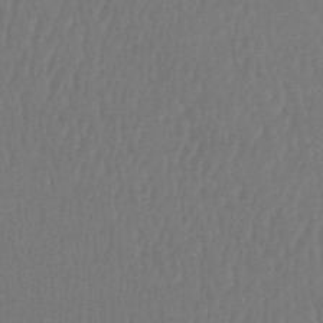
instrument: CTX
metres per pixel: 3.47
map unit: lHb
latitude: -45.5210
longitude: 69.6155
